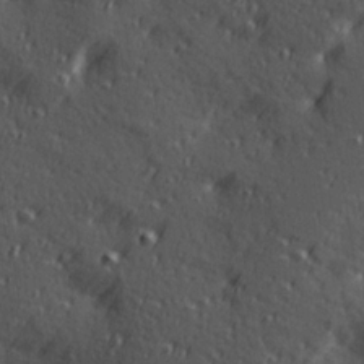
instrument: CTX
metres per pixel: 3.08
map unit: Hve
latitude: 24.4790
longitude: -96.7246
